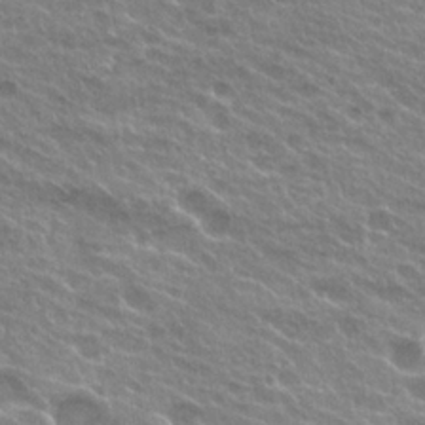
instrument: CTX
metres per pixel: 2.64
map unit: Hto
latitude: 25.0647
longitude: -37.9150
